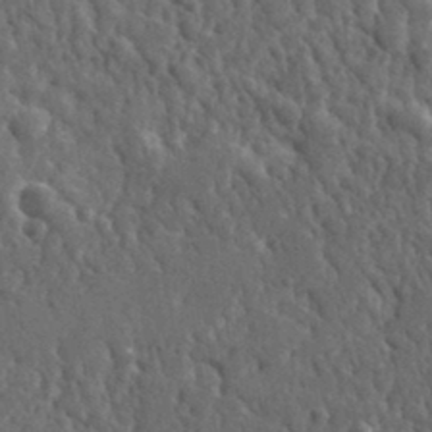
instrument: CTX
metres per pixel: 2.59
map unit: lHvf
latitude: 35.5560
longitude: -87.3859
